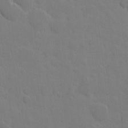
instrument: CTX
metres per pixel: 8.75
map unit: eHh
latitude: 5.6127
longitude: -66.0444
